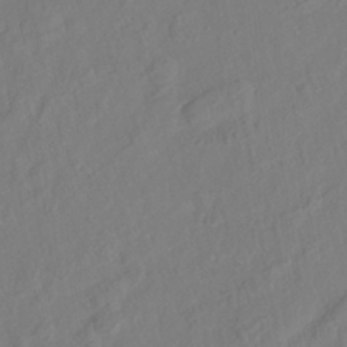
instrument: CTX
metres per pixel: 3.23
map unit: Nhe
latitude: -40.9542
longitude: -110.3467
